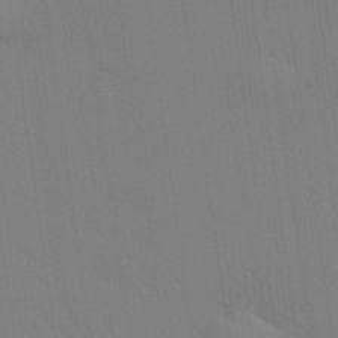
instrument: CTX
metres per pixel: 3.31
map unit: lHvf
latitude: 20.7813
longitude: 142.4629
